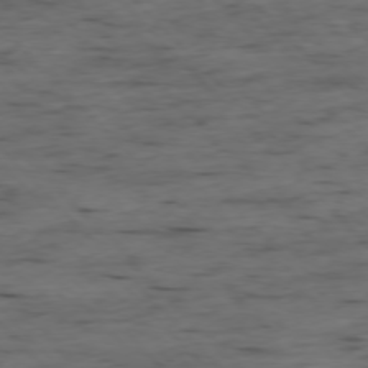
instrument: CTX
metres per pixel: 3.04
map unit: Ap
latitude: -76.7652
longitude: -91.3482
